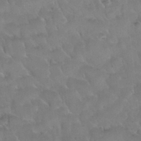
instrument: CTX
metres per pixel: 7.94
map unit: Nhu
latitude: 30.1389
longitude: -50.9891
